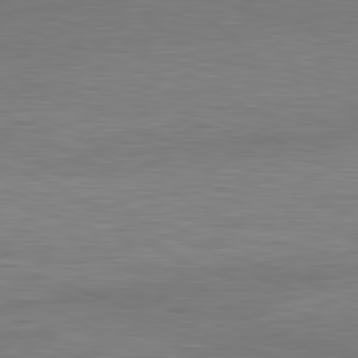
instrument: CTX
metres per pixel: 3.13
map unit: Ap
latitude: -82.0472
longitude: -79.2726
